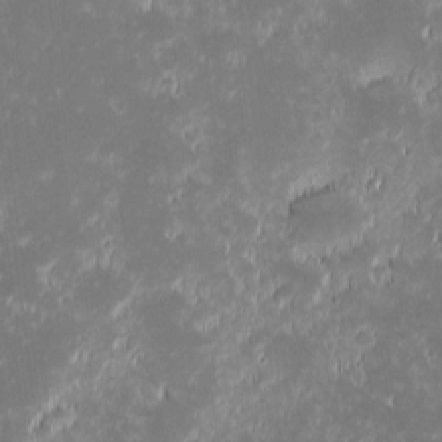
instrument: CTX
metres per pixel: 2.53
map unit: eHh
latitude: -1.4644
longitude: -84.4412
